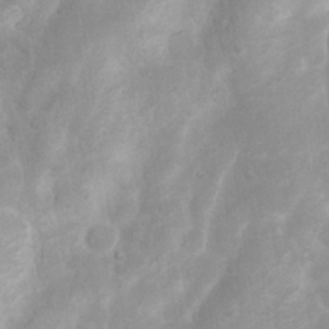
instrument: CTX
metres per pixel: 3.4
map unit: Nhu
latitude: 7.5371
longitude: -22.3845
